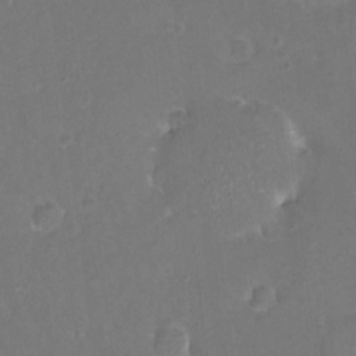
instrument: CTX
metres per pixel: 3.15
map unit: eHh
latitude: -10.9731
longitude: -65.0269
